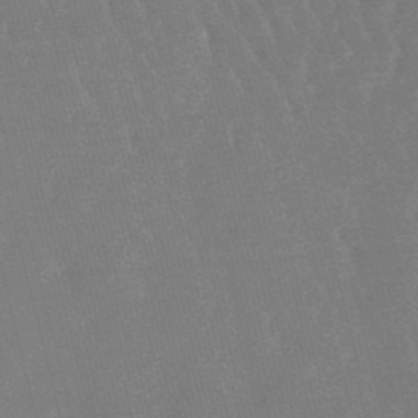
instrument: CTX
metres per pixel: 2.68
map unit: lHb
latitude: -48.4251
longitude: 72.5385
